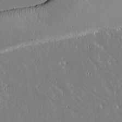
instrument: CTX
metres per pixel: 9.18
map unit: lAvf
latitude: 14.2334
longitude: -128.4223
